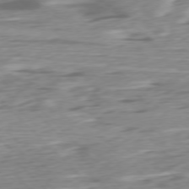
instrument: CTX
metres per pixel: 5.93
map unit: Ap
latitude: -76.7652
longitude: -78.2523
